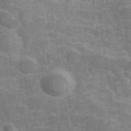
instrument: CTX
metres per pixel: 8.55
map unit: Hve
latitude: 31.7450
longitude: 151.7667
